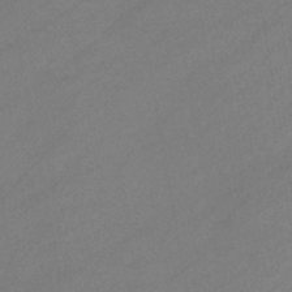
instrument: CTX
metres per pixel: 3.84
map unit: eHb
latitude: -39.9745
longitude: 82.2361
